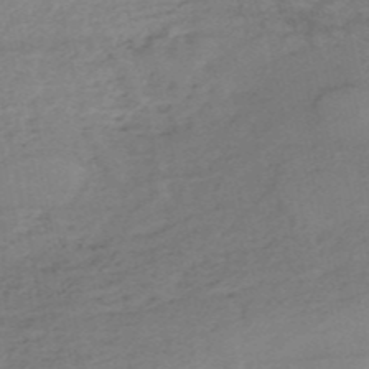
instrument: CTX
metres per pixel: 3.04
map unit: HNb
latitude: -54.4440
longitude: -43.8772
